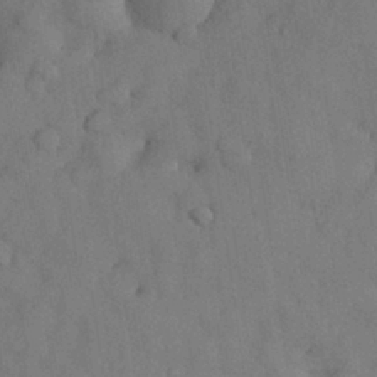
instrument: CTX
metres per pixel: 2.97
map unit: Nhu
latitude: 28.6490
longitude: -69.8772
